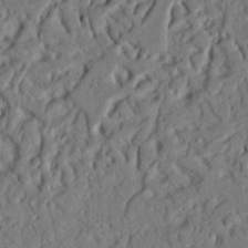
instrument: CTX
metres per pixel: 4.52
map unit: Nhu
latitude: 20.5168
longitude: -77.5371
